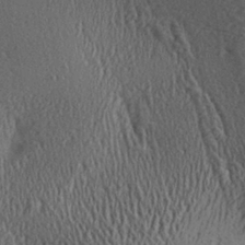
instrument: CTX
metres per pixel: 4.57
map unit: Aa
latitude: 27.6316
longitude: -136.3656
